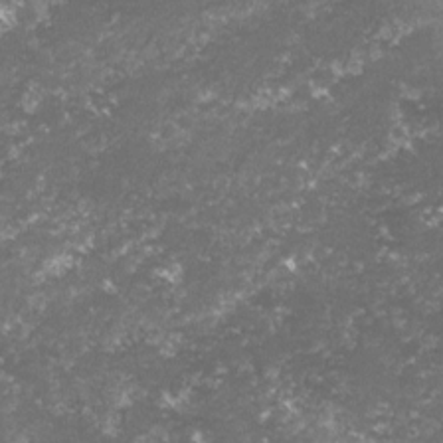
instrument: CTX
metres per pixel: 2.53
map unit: lHvf
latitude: -15.9556
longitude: -99.9339
